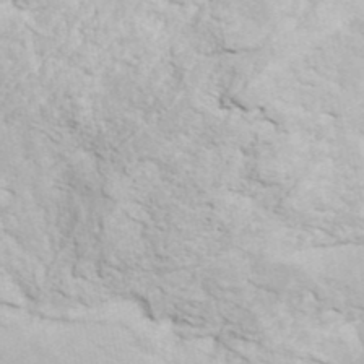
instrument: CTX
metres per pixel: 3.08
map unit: ANa
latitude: 42.2901
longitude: 50.1416
